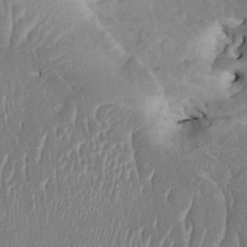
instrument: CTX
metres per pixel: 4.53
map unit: HNhu
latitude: 5.1781
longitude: -6.4412
